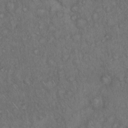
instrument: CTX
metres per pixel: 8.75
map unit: Hto
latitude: 15.5938
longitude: -56.4978
